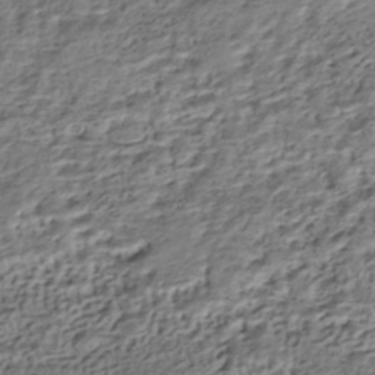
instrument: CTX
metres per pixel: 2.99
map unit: HNhu
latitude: -43.1620
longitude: 106.0283
